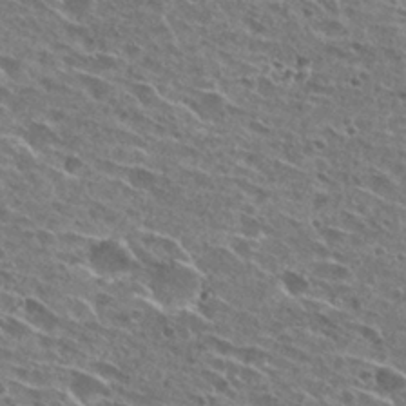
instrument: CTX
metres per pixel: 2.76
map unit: Hto
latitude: 26.8569
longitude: -43.7261
